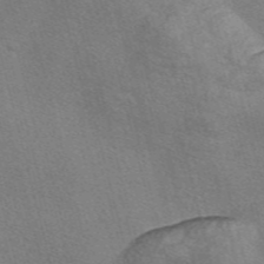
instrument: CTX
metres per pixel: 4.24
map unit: Nve
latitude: -56.8975
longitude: 60.5952
